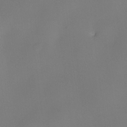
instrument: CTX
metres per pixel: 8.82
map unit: eHh
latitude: -23.1242
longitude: 14.8030
